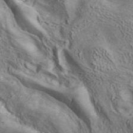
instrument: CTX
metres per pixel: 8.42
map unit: ANa
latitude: 41.1592
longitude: 14.9920
